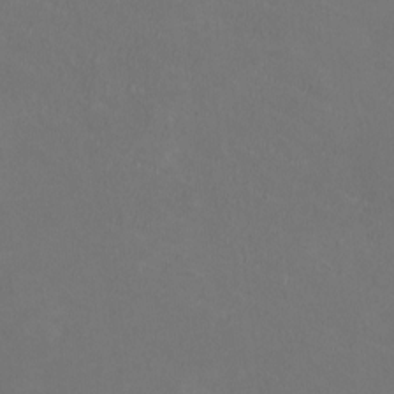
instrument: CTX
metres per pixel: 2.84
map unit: HNhu
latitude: 0.9513
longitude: -2.0444
